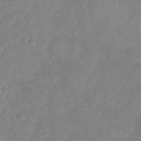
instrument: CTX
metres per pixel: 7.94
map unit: Nhu
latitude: -29.7478
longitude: -62.5924
